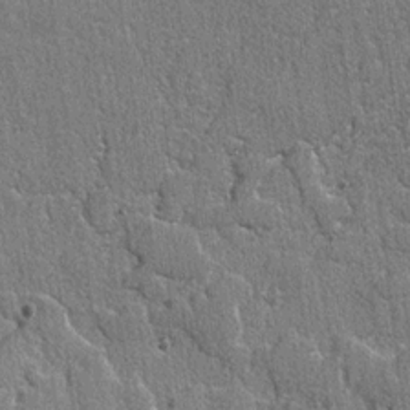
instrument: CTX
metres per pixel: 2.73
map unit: lAvf
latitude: -4.9352
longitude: -109.5749
